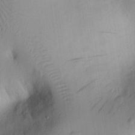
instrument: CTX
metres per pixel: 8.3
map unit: eHh
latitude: 25.4237
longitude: -76.3278
